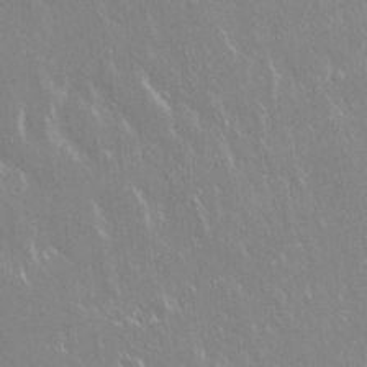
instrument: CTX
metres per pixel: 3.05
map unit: Hto
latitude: 18.5356
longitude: -56.9135
